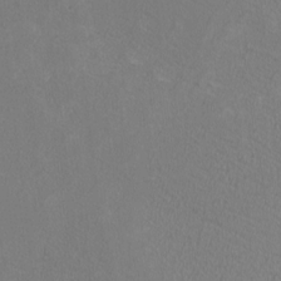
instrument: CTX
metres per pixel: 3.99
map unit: HNhu
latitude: 1.2537
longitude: -1.2348
